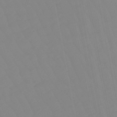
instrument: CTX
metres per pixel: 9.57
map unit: eHb
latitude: -48.6897
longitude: 85.3131
